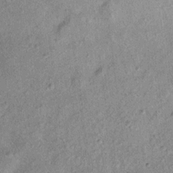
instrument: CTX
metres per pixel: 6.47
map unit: Ht
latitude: 11.4804
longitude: -39.2915
